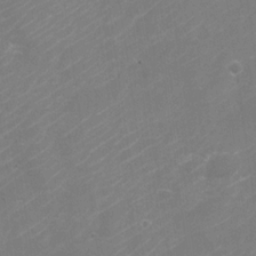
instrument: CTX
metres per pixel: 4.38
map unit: Nhu
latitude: -30.4440
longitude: -72.1956
